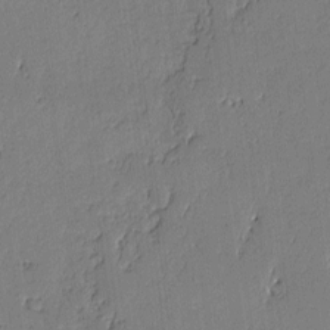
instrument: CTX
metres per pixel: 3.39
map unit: lAvf
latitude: -0.8030
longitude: -106.2145
